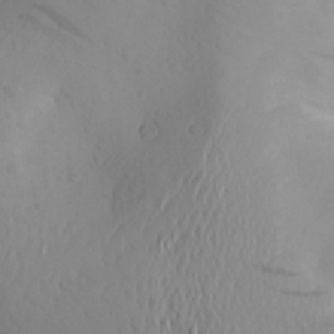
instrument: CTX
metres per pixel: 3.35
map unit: Aa
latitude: 26.2901
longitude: -147.0081
